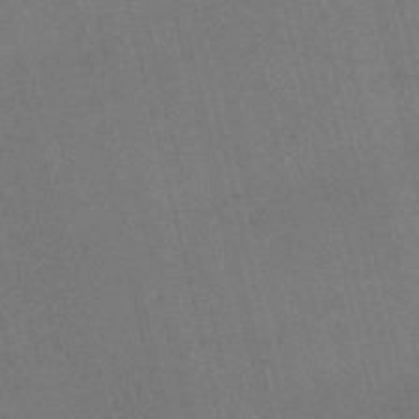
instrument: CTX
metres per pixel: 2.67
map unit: HNb
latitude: -52.2928
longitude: -41.3670
